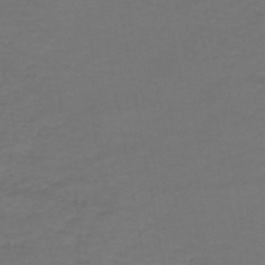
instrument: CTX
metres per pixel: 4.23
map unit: HNhu
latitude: -49.1054
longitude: 99.8800
